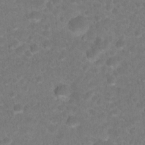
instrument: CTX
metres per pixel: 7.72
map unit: Hto
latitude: 18.8569
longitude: -38.8758
